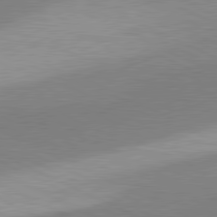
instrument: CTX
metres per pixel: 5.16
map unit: lApd
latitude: 81.0458
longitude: 156.4629
